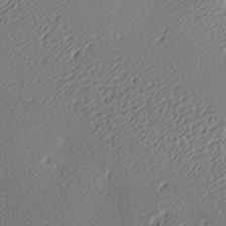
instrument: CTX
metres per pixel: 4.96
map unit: lAa
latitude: -10.2362
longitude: -126.0255
